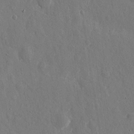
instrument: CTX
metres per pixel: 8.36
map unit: eHh
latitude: 11.4993
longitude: -69.9150
